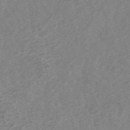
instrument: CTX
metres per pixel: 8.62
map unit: ANa
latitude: 44.8380
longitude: 24.8408
